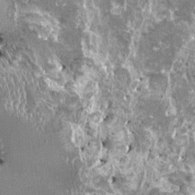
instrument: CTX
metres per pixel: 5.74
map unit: HNhu
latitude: 0.5356
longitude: 6.5762
